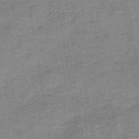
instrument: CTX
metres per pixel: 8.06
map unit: HNb
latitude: -38.5196
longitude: 50.5574
